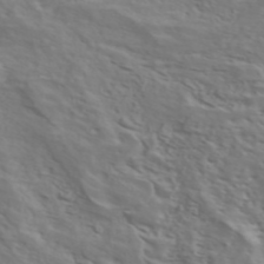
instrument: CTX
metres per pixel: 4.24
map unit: ANa
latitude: 47.4049
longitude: -83.2914
